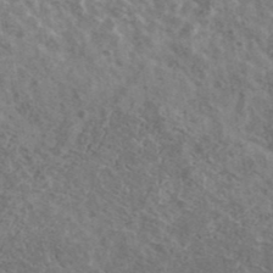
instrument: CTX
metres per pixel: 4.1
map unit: Ave
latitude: 40.6112
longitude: -110.4034
